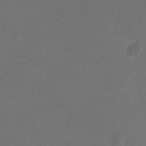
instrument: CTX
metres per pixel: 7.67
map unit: HNhu
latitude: -2.7463
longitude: -3.3292
